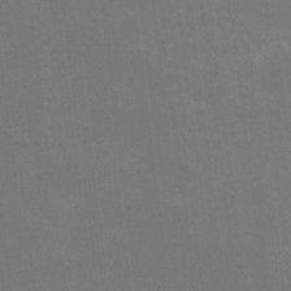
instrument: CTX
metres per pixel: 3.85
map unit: HNhu
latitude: -1.8234
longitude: -3.8772
